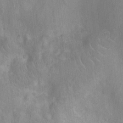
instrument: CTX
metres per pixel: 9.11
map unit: Ht
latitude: -9.1998
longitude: -21.9717
